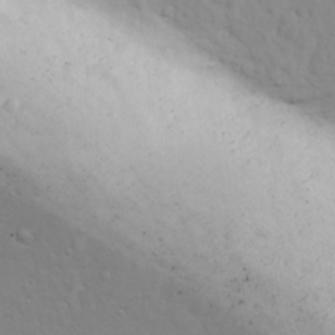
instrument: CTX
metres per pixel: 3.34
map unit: Ave
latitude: 18.5734
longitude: -133.3104
